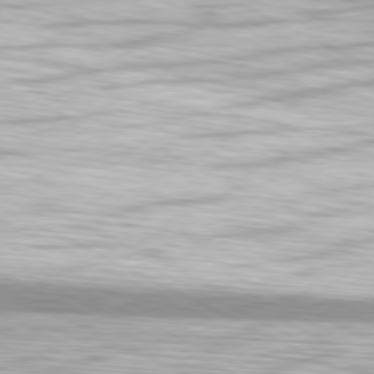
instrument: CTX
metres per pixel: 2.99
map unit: Hpe
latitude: -81.4266
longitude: 17.8801
